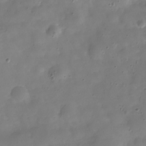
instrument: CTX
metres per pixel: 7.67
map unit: Hve
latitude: -31.2565
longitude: 95.1053
